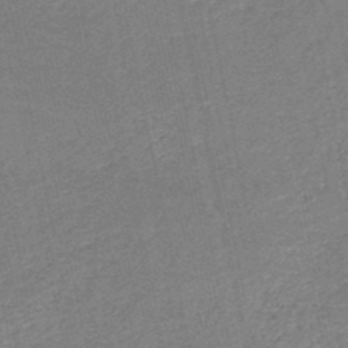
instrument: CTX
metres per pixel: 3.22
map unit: HNb
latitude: -49.8234
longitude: -48.4412
